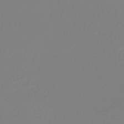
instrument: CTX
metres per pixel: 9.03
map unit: lHb
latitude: -44.7274
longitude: 75.8612
